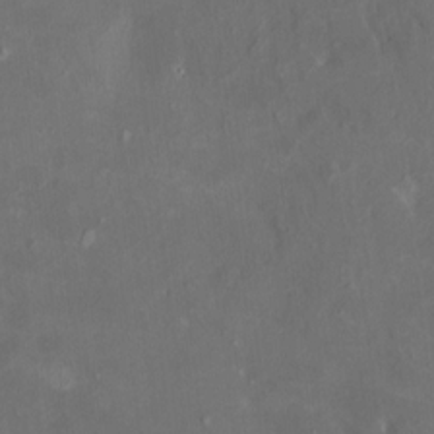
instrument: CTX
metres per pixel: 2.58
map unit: HNhu
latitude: 4.9703
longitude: 13.5777
